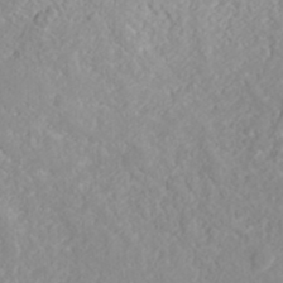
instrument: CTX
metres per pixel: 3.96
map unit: ANa
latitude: 38.0822
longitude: 23.4832
